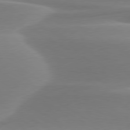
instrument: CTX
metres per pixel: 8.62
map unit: lApd
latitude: 79.2348
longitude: -114.8002
